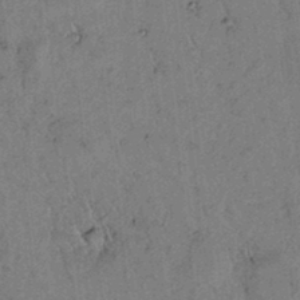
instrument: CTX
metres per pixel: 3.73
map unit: lAvf
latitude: 5.4615
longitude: 158.8596
